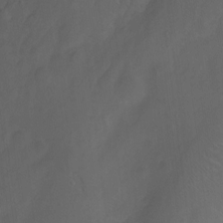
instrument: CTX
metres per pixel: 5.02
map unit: Ht
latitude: 0.0444
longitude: -46.4601
